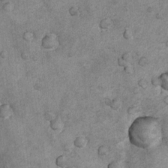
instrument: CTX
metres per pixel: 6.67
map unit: Nhu
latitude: 6.8569
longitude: -23.7827
